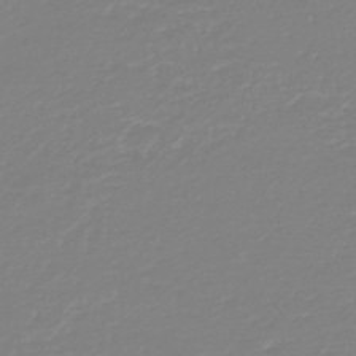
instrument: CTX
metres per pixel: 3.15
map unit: HNb
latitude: -45.3321
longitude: 54.2929
